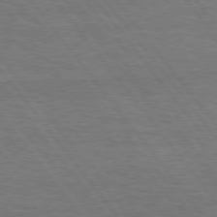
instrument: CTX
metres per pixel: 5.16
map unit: Hpe
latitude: 75.6505
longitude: -136.5924
